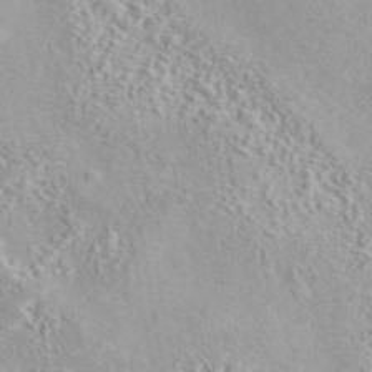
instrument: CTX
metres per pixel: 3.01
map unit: eAb
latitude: 44.0255
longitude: 114.8786
